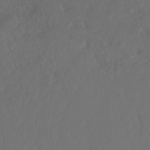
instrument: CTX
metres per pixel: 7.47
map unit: HNhu
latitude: -36.8597
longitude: 33.1620
